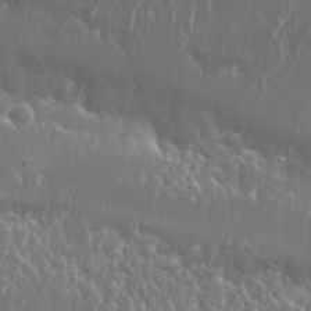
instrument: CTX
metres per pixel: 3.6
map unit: Nhu
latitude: 25.6127
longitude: -59.8961
